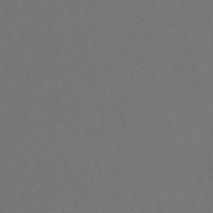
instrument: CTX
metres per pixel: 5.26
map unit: lHb
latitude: -47.8611
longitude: 80.3118
